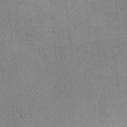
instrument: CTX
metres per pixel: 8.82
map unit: Nhu
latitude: 0.7246
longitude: -78.5357
